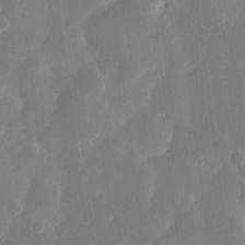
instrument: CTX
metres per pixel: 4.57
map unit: eHh
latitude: 12.5168
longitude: -72.7813
